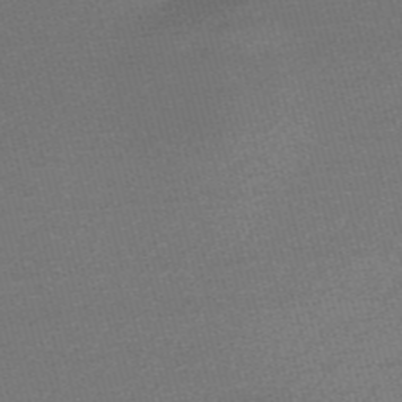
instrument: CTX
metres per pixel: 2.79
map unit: Nve
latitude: -56.6896
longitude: 61.5210
